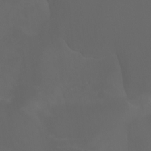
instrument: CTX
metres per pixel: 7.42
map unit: Aa
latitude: -6.6518
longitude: -72.2712
